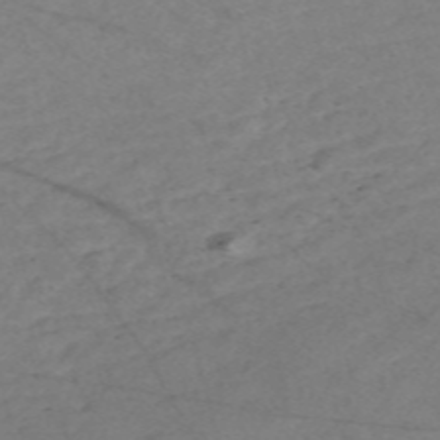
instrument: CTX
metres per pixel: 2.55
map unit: Nve
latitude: -58.4628
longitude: 61.4832
